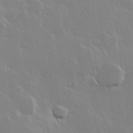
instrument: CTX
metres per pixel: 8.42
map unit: Hve
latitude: 23.9906
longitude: 145.6344
